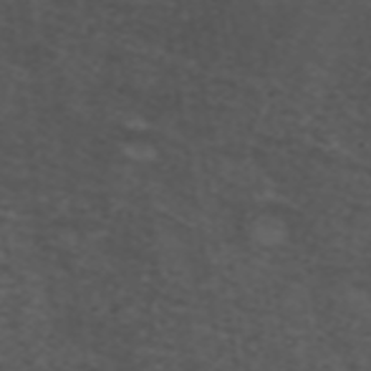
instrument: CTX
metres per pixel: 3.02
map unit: ANa
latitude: 39.1025
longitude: 24.3306
